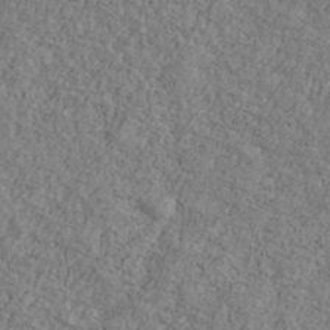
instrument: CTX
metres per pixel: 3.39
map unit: Ave
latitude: 40.9702
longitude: -111.0081
